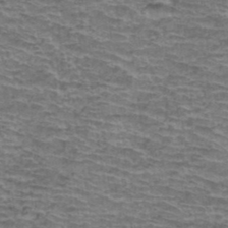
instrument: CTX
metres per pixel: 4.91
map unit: Hto
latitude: 37.8206
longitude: -43.3860
